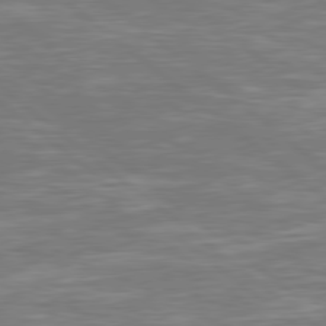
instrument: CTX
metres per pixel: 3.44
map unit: Hpe
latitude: 79.0081
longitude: -125.6505
